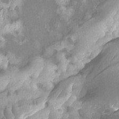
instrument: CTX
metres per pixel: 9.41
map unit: Nhu
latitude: -12.8597
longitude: -64.8002
